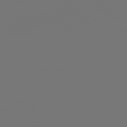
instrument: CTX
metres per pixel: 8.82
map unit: Hpe
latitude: 76.1955
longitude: -139.6505
